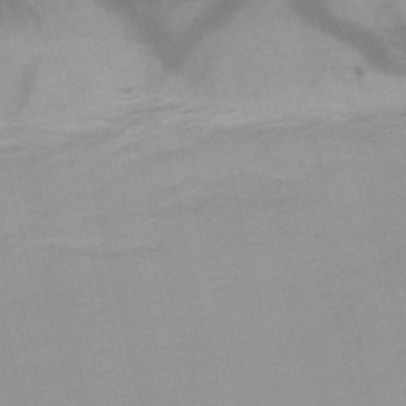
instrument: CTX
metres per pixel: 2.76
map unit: HNb
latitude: -45.8989
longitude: -41.5938
